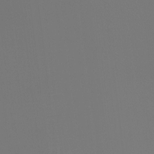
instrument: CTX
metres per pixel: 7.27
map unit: Ht
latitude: -4.4062
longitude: -61.0080
